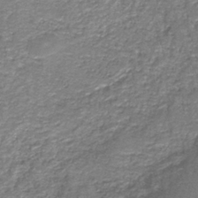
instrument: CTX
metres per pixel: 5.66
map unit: HNb
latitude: -37.2376
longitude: 51.1620
